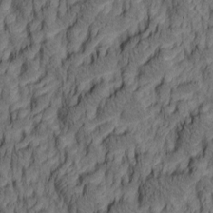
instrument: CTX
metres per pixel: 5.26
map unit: lAa
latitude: 5.0836
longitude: -115.1214
